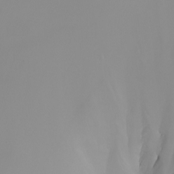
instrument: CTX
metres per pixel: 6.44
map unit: Nhu
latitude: -8.5385
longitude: -93.4993
